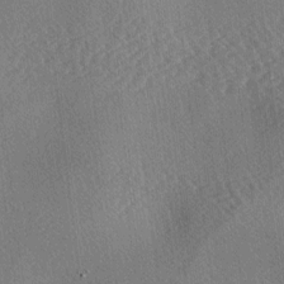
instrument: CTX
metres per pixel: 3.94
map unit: lAa
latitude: -3.7477
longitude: -126.0822
